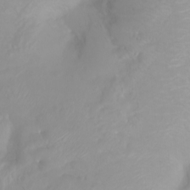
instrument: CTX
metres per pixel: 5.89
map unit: Ht
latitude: -0.7086
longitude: -61.2726
